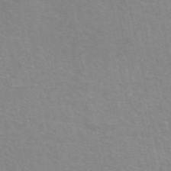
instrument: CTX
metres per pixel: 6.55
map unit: eAb
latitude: 50.4979
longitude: 111.6344
